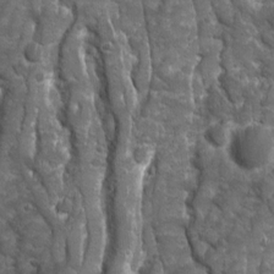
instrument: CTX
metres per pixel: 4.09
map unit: Ave
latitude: 16.3278
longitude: -133.6883
